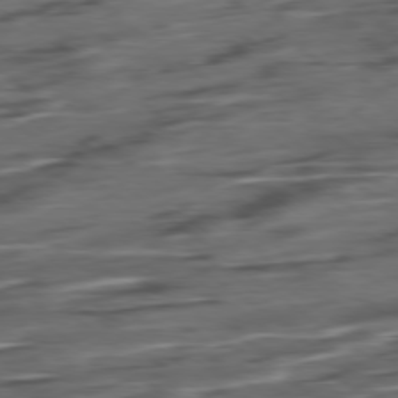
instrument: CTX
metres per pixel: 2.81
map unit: Hpe
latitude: -79.1053
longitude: -19.3670
